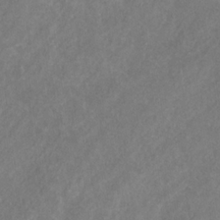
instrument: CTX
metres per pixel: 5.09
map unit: eHb
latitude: -31.1809
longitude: 70.3684
